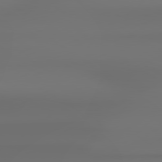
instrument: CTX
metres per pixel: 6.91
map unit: Hpe
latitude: 78.9703
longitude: -137.6883
